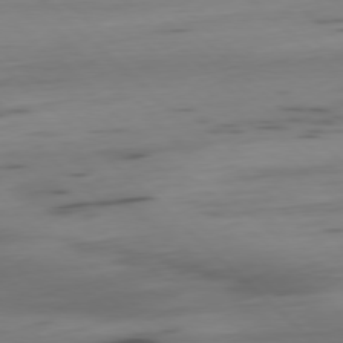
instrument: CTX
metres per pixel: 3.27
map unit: Ap
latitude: -78.5573
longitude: -62.0822
